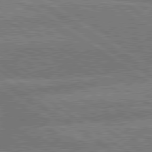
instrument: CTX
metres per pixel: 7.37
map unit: lApd
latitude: 79.7261
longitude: -161.6127
